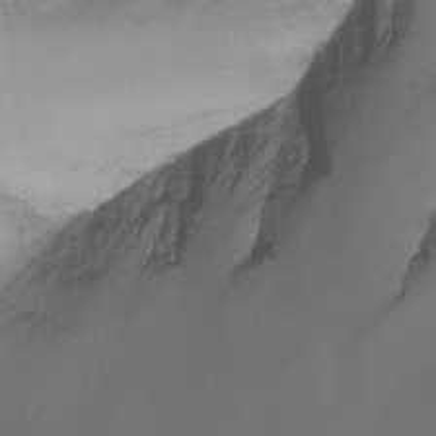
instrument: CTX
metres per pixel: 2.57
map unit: Nhu
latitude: -14.6519
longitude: -55.2159
